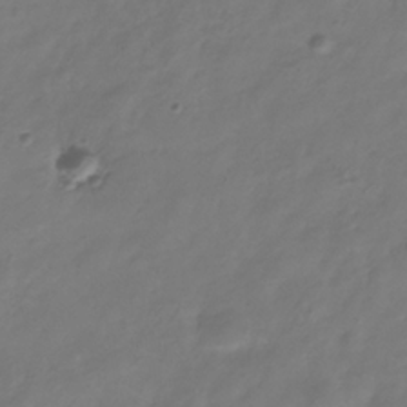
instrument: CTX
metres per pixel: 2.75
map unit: Hve
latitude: -34.3684
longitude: 90.5574
